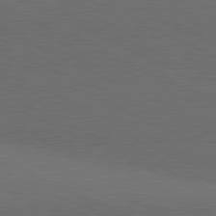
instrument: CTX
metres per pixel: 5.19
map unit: lApd
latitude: 81.3859
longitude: 148.6141
